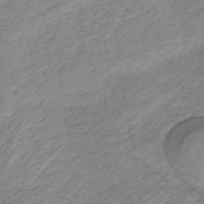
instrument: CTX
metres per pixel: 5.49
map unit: HNb
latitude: -34.0094
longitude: 61.6533
